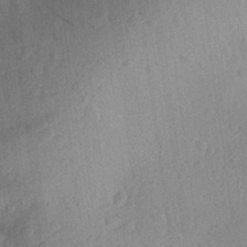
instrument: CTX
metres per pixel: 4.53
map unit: Aa
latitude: 26.5924
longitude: -145.1403
